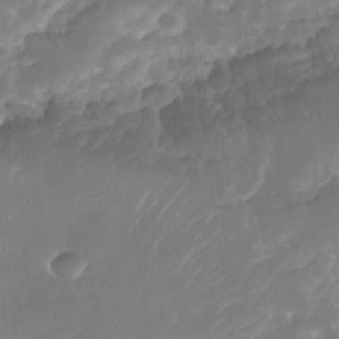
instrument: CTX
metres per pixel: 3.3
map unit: Nhe
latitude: -34.9164
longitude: -145.6694
